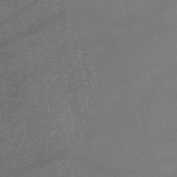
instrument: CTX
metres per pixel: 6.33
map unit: lHb
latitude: -43.8989
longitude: 66.9164
